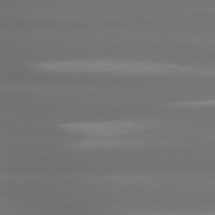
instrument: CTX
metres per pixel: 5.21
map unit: lApd
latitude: 80.4034
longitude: -138.3467
